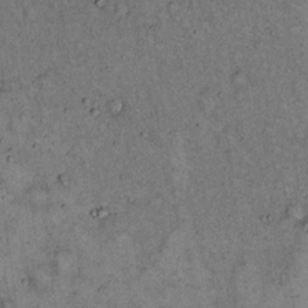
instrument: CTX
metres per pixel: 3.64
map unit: eHh
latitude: 15.9717
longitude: -62.3090
